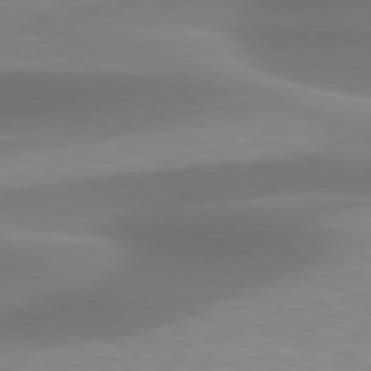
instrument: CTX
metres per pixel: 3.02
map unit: lApd
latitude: 79.6316
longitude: -91.6127
